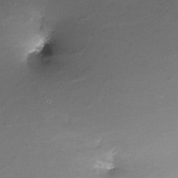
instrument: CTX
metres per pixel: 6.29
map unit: Nve
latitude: -24.7652
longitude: -109.1781
